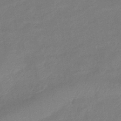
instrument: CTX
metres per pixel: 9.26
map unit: eHb
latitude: -42.7841
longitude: 82.9542
